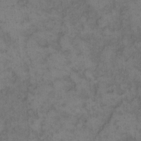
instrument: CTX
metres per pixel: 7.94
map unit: eHh
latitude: 12.4412
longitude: -63.7450
